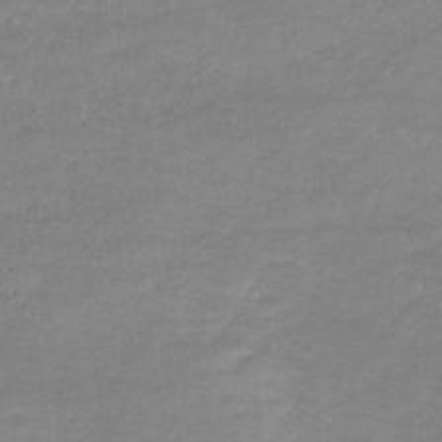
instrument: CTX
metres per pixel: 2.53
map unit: eHb
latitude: -32.4251
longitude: 68.1605
